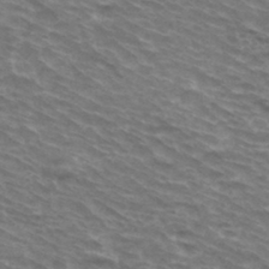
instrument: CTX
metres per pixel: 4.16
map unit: Hto
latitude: 33.5938
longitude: -42.6302
